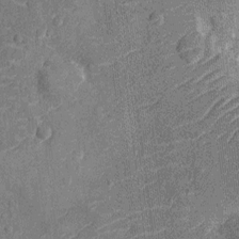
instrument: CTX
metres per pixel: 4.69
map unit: Nhu
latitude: -13.5399
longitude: -23.5938
